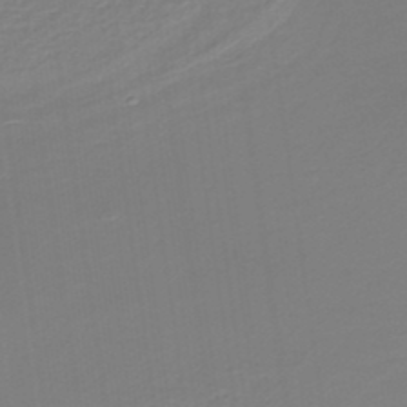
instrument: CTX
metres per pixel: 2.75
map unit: lHb
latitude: -38.6141
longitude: 55.8989
